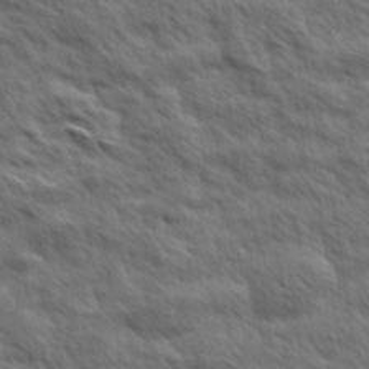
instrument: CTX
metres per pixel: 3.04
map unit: Hve
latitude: 31.5183
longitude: 149.4644
